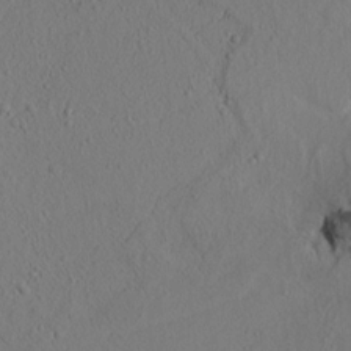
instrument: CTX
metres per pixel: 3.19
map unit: lAvf
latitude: 8.9703
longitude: 165.6722
